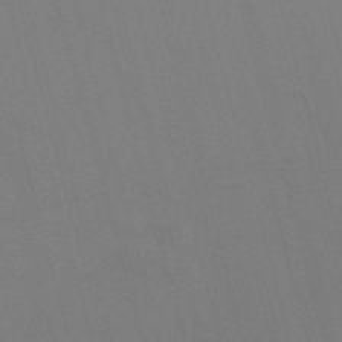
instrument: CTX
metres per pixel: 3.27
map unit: Nve
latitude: -58.2172
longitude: 61.9745
